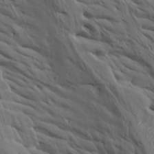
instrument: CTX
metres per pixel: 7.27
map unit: Htu
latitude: -3.9745
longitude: -72.9136
